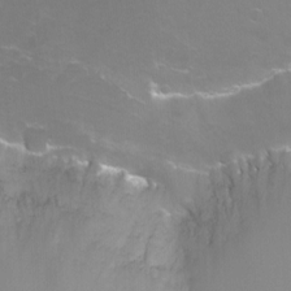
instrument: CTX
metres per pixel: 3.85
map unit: Nhu
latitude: -7.5777
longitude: -75.0081
